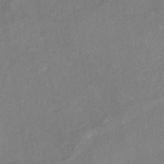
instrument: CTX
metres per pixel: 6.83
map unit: HNhu
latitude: -41.3698
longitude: 91.4266
